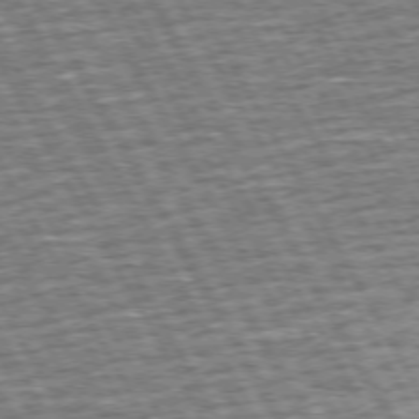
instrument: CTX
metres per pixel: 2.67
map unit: Hpe
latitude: 72.6680
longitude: -125.6316
